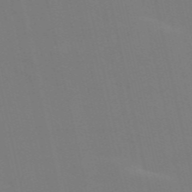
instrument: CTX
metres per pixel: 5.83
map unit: Nve
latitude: -58.1605
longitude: 60.9353
